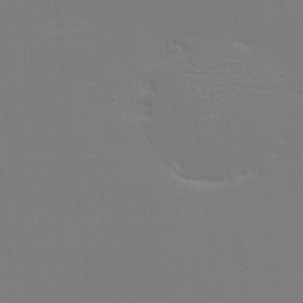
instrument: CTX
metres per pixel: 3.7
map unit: eHh
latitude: -6.0472
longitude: -83.4048
